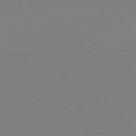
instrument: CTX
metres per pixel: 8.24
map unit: Hpe
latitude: -80.9920
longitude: 14.1606
